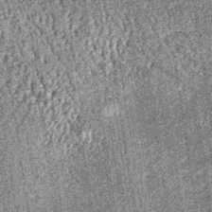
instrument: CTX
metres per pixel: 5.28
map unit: lHb
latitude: -37.4832
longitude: 67.2187
